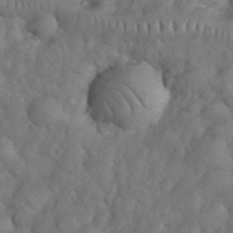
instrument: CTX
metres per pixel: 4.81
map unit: eHh
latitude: 33.8016
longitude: -66.8380
